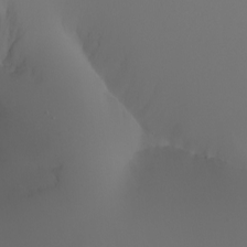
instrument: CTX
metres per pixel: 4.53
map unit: Nhu
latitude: -7.0675
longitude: -79.3104
